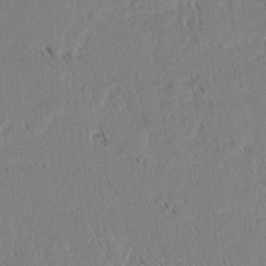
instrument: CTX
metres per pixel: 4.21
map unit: lAvf
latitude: 2.0633
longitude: -105.8773
